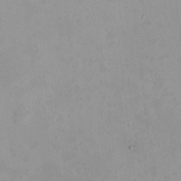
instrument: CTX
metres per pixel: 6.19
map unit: HNhu
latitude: 4.7246
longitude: 4.8597
